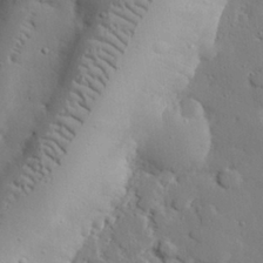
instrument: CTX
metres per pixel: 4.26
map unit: eHh
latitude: 29.0080
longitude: -81.5182
